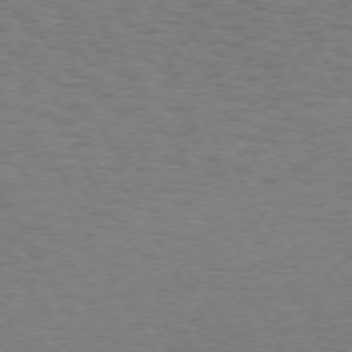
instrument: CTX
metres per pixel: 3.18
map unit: Hpe
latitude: 72.7813
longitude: -129.1214
